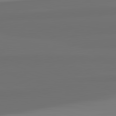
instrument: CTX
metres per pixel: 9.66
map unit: lApd
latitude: 82.5545
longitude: 161.5021
